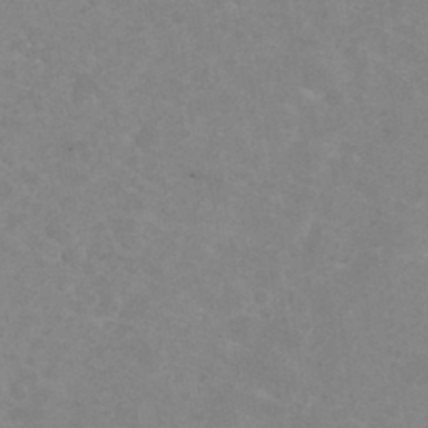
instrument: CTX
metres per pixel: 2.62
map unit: Hto
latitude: 30.5357
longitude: -46.6113
